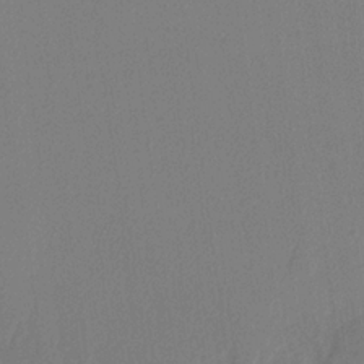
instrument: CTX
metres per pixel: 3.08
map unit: lHvf
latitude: 21.4994
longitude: 141.0675
